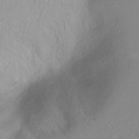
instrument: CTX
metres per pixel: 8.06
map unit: Ht
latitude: -0.1984
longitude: -45.1781
